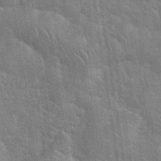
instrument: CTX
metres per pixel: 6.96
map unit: eHh
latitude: 35.9906
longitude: -65.5938
